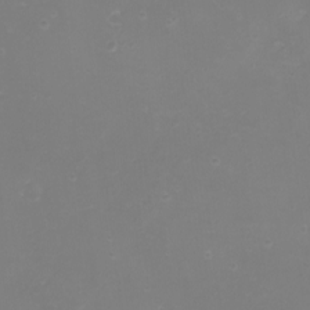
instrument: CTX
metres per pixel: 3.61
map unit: eHh
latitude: -3.5588
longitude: -76.3467
